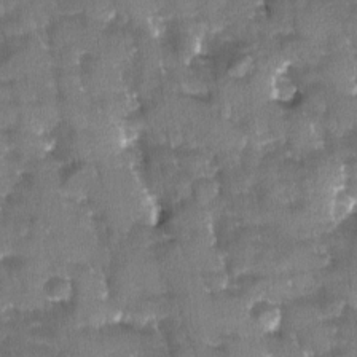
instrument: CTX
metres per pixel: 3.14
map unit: Ave
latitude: -11.1998
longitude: -119.0647
